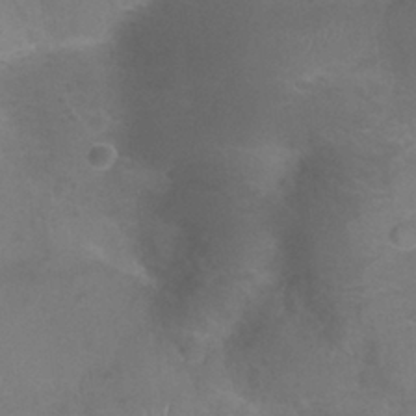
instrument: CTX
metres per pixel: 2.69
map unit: Nhu
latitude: 29.4804
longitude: -51.0836
